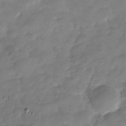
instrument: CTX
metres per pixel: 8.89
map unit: Hve
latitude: -31.8611
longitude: 90.4629
